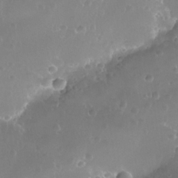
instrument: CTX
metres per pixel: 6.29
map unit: Nhe
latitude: -36.2928
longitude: -131.1593
